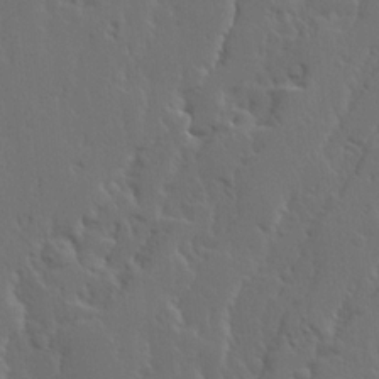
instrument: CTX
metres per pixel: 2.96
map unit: Ave
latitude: 14.4979
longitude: -135.8772
